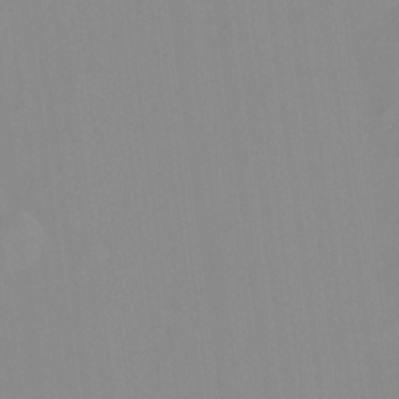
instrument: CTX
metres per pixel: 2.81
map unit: Hto
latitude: -8.2361
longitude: -41.6882
